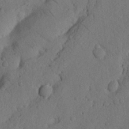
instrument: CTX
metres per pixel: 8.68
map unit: Nhu
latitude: 21.3293
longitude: -75.6694
